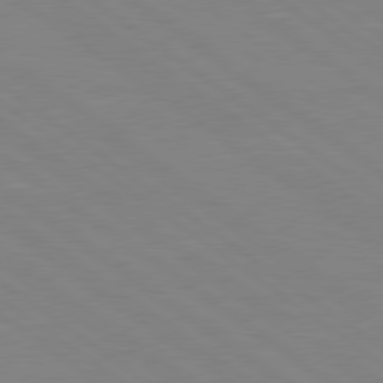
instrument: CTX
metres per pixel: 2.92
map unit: Hpe
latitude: 79.0270
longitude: -124.9324
